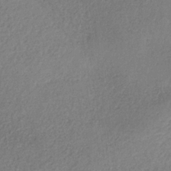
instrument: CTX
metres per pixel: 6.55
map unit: HNb
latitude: -33.8045
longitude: 54.2362
